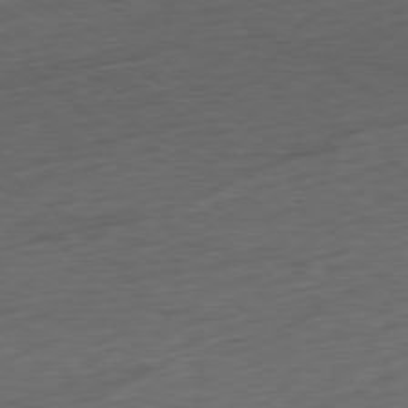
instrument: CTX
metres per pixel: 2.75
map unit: Ap
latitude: -79.4643
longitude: -63.5749
